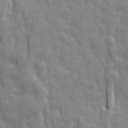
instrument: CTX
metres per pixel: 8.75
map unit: Ave
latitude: 20.3656
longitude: -132.6868
